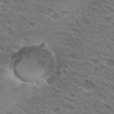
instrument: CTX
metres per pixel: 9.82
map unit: Hto
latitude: 27.7828
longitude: -42.4601
